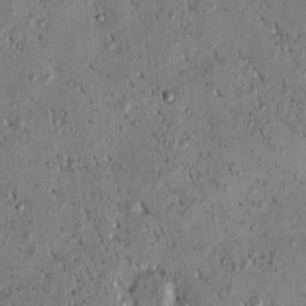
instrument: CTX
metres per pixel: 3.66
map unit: eHh
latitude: -1.2565
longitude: 19.3510
